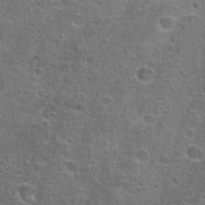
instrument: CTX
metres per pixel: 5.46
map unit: Hto
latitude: 22.2522
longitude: -45.4426
